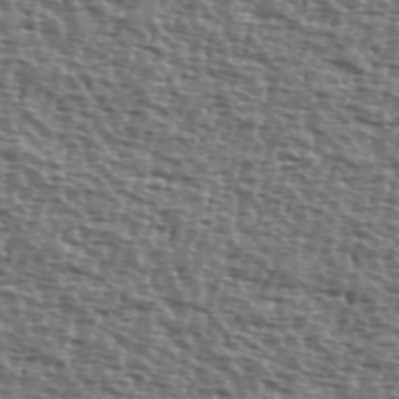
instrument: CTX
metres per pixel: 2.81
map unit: Ave
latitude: 39.8772
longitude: -111.9528
